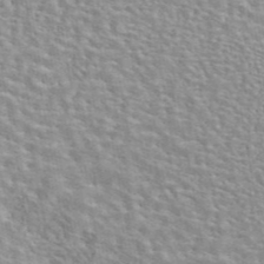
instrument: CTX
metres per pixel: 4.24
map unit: eAb
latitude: 44.1578
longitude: 110.5195
